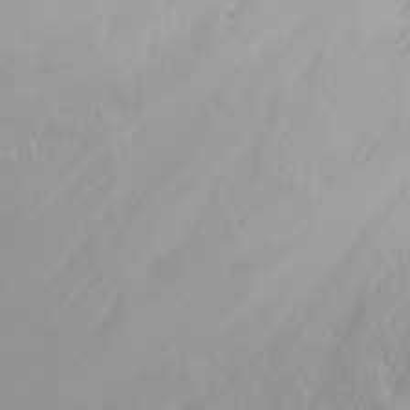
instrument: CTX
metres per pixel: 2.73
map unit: Nhu
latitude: -6.3684
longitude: -89.6883
